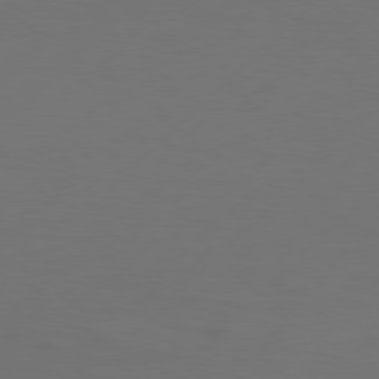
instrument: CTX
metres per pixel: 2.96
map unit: Hpe
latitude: 77.7260
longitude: -122.3845
